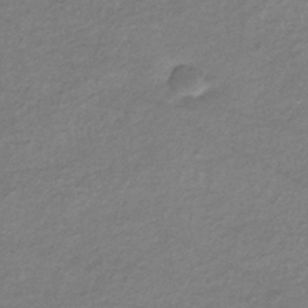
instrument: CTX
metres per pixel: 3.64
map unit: eHb
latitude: -36.9163
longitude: 75.9745
